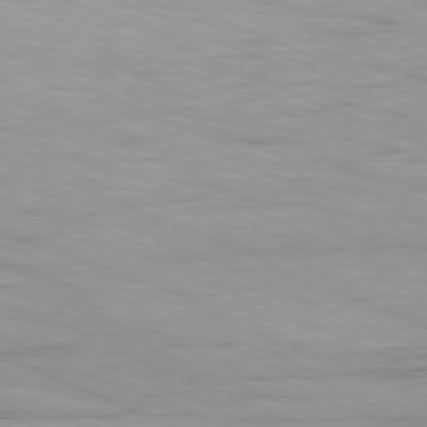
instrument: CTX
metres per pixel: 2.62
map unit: Ap
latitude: -81.6155
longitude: -74.5735
